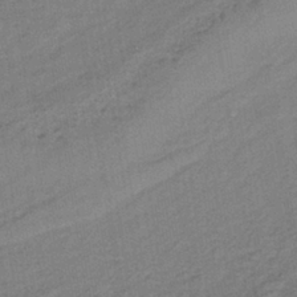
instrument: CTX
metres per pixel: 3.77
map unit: lHb
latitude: -38.2551
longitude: 59.8044
